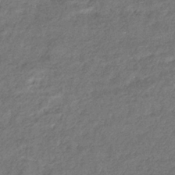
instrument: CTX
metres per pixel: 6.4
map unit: eHb
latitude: -38.9353
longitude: 80.9164
